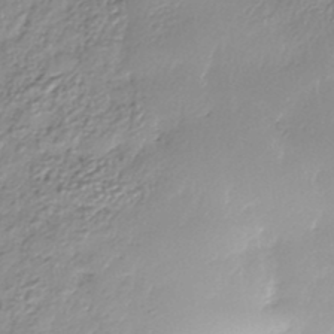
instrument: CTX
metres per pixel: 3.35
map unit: Nhe
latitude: -37.9556
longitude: -149.0081
